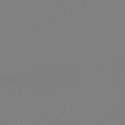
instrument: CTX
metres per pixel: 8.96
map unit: lHb
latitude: -41.8611
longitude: 60.4818
